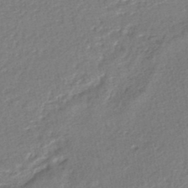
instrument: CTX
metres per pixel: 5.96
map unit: HNhu
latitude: -47.2376
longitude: 102.0850
